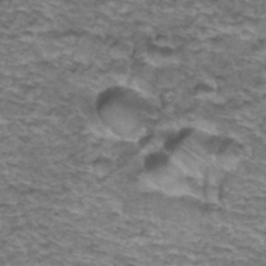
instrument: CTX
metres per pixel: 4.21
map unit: Hto
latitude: 36.9514
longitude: -43.0647
